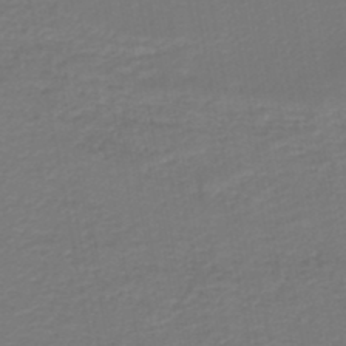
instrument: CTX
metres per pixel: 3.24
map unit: lHb
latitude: -46.6518
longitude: 62.9730
